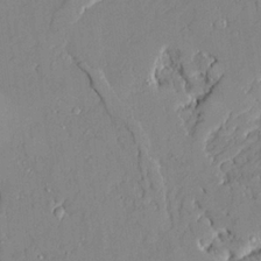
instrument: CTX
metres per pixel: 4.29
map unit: Ave
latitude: 22.2333
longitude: -128.7057
